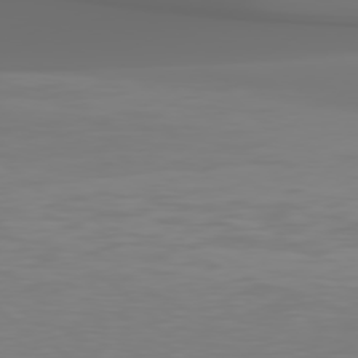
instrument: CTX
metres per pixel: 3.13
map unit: Hpe
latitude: 78.3845
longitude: -136.7435
